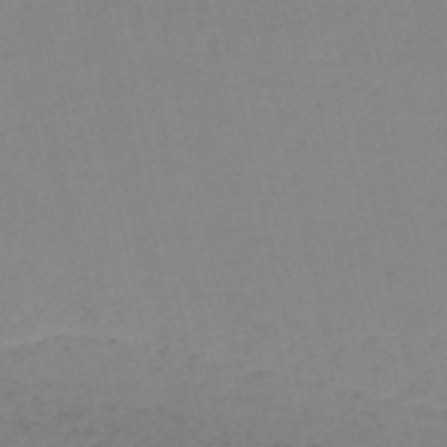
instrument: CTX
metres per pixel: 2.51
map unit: HNb
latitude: -53.7477
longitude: -50.3845
